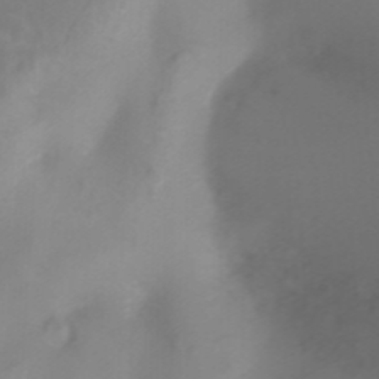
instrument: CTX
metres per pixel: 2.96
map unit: Htu
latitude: -5.4832
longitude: 137.9178
